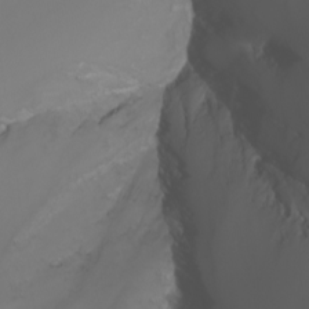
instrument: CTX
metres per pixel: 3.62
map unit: Nhu
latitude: -7.7477
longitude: -82.1577
